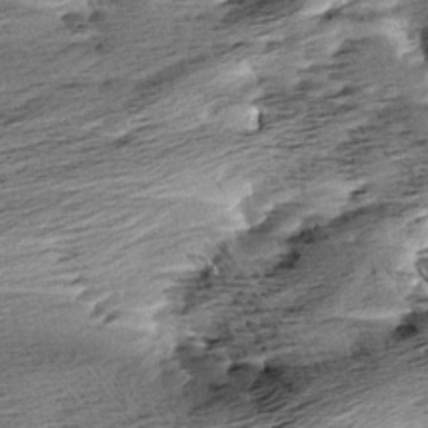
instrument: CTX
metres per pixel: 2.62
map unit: Aa
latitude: 6.7435
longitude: -137.5560
